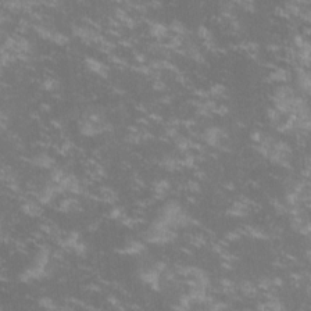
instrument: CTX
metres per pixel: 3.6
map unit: lHvf
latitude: -14.4062
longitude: -101.4427
